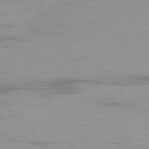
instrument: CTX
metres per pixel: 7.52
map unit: Ap
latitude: -79.7477
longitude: -93.2159
